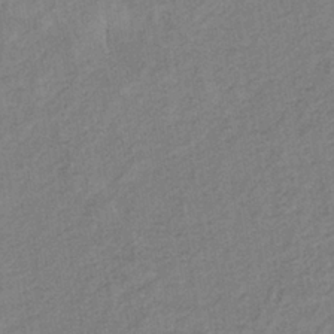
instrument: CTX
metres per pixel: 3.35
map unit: lHb
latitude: -37.4076
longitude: 71.4266
